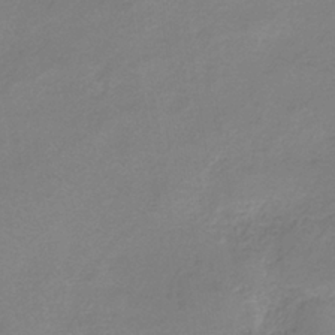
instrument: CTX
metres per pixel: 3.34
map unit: HNb
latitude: -35.0297
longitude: 55.3699
